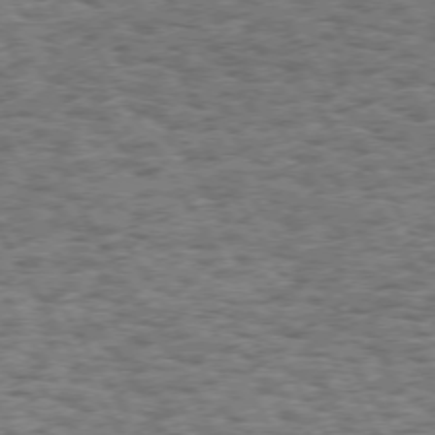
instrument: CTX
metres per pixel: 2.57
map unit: Hpe
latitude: 73.3482
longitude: -129.5182
